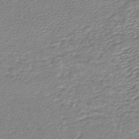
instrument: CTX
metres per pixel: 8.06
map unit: lHb
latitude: -42.5573
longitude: 73.0675
